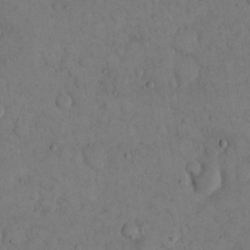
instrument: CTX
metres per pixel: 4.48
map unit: eHh
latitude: 14.3090
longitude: -67.4048
